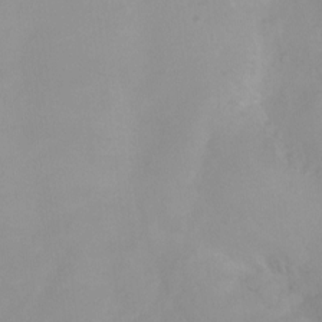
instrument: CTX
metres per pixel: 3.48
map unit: Ht
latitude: -0.1795
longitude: -35.2726
